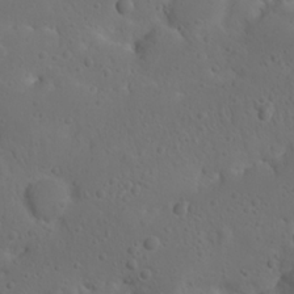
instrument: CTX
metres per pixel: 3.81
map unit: Nhu
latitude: 22.5357
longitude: -72.1578
